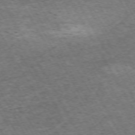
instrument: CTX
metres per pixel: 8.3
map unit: Hpe
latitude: -72.1417
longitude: 7.5966
